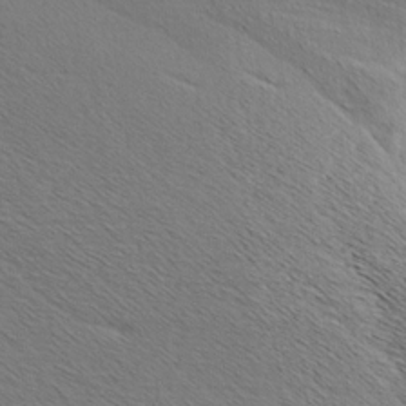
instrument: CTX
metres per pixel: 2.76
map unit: Aa
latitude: 6.9136
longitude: -137.9339
